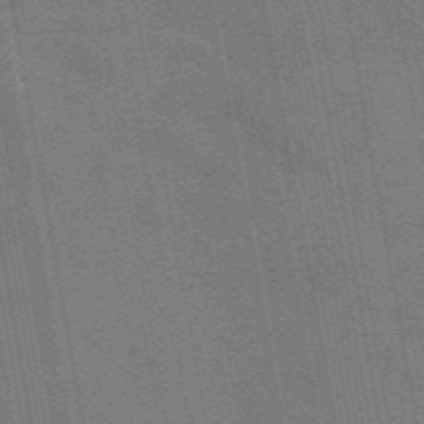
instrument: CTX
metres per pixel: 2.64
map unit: eAb
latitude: 46.8569
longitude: 122.2551
